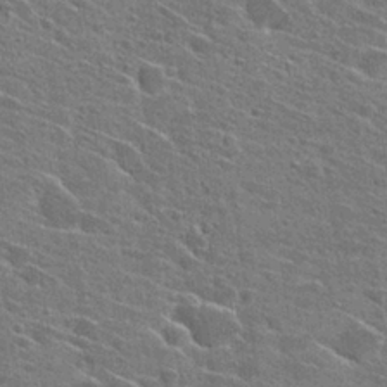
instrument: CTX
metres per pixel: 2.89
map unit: Hto
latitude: 27.3671
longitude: -45.0269
